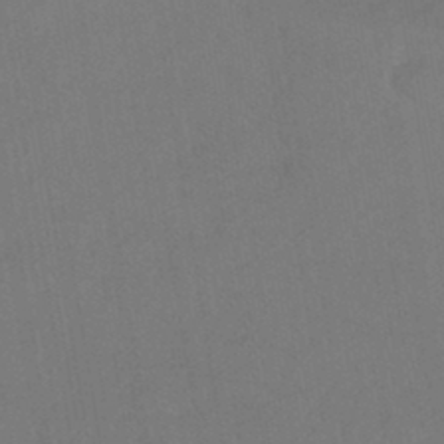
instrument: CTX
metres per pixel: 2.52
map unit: HNhu
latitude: -44.6141
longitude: 94.5007
